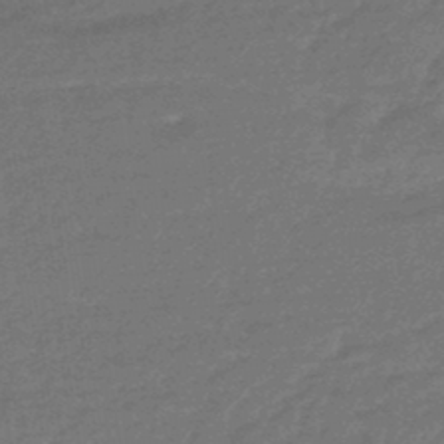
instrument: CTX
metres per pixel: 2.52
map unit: HNhu
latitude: -45.5021
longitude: 93.3699
